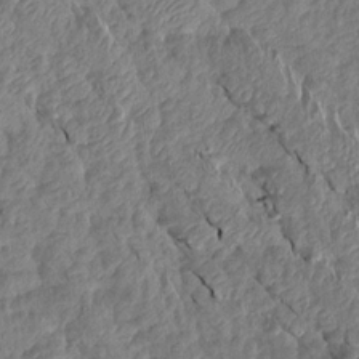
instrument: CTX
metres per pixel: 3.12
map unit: Aa
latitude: 15.5560
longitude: -146.1578
